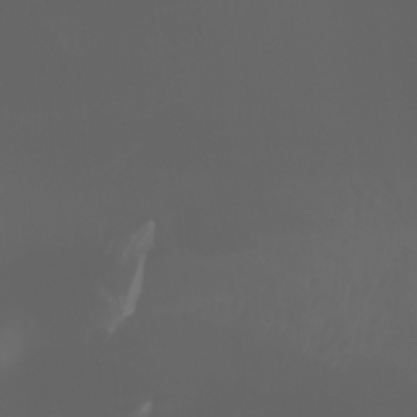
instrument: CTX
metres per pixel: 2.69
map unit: Htu
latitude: -1.4833
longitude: -75.1403
